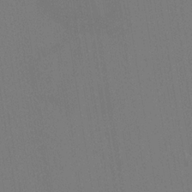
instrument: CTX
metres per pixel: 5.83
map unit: HNhu
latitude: 5.7827
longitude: 4.4251
